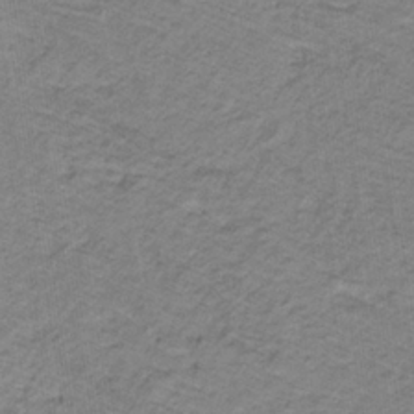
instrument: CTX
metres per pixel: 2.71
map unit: lHb
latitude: -32.2362
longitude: 65.2187
